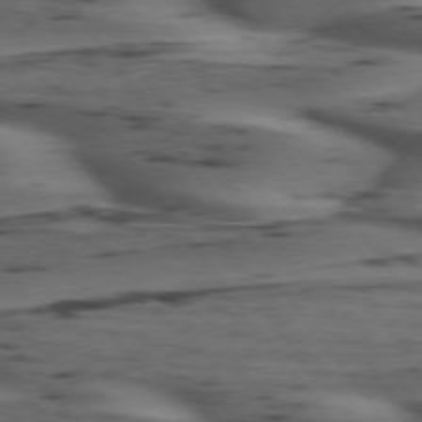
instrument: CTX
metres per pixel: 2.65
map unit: lApd
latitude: 74.7813
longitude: -70.1578
